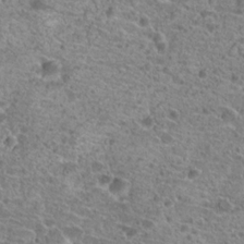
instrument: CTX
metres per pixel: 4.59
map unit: Hto
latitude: 20.0633
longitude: -41.3670
